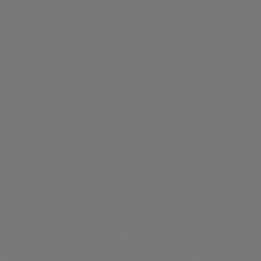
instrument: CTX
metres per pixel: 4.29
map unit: Hpe
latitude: 76.4412
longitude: -169.8584
